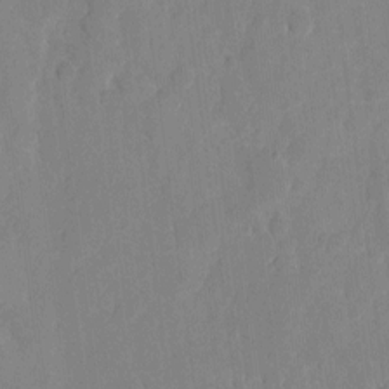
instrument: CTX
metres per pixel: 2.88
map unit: eHh
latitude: 5.6316
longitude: -66.5545
